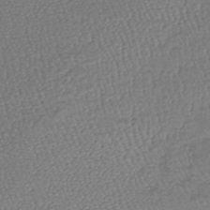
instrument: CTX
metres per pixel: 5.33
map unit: lHb
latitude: -39.0676
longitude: 68.0850
